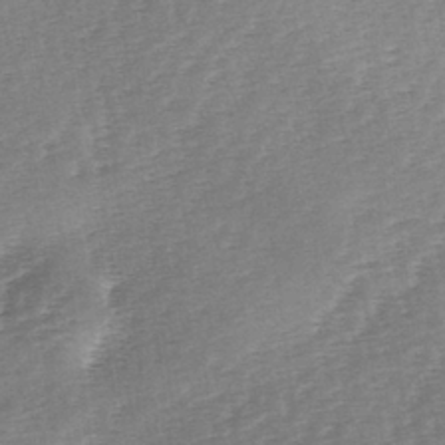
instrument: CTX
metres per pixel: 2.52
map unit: lAa
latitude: -3.0297
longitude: -128.4034
